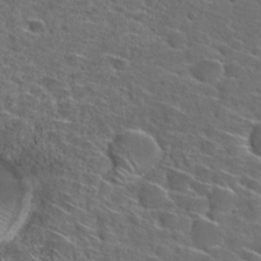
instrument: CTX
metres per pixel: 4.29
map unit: Hto
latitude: 27.5560
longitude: -47.0837
